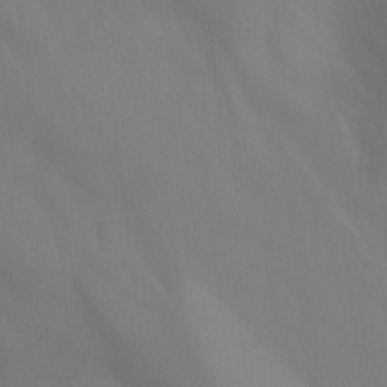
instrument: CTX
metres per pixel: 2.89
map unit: Ht
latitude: -10.6896
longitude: -27.8772
